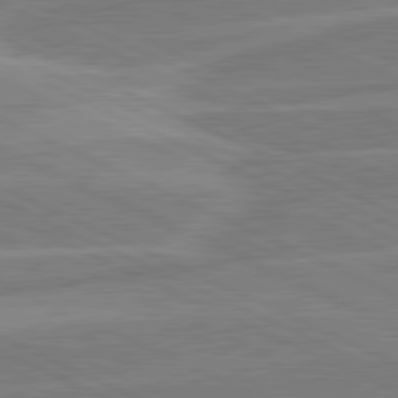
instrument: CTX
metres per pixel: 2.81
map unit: lApd
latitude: 81.0269
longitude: -126.0255
